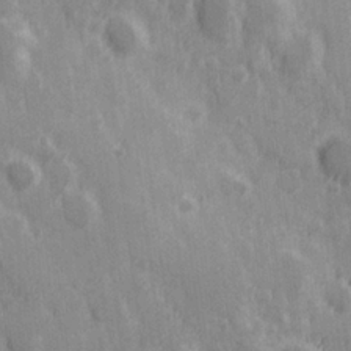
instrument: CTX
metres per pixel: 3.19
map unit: Hve
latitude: 25.4615
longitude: 146.4818
